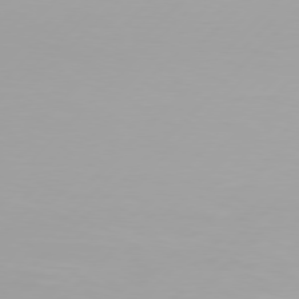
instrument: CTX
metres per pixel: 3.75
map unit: Hpe
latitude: 77.3481
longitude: -138.7057
